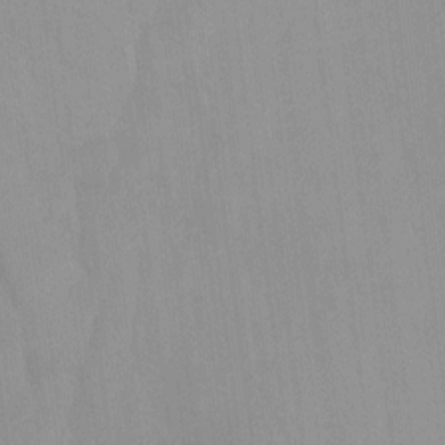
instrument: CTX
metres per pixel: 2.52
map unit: Nhu
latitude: -10.3306
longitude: -75.4426
